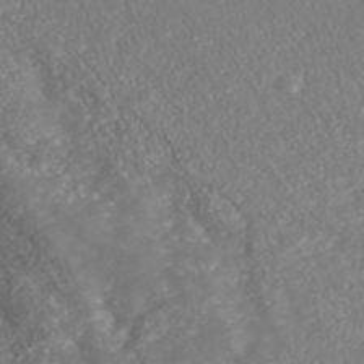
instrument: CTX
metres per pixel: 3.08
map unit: ANa
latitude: 41.9150
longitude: 28.4440
